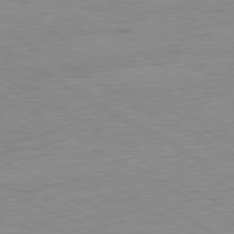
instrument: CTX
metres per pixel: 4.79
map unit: Ap
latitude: -80.8219
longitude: -78.6491
